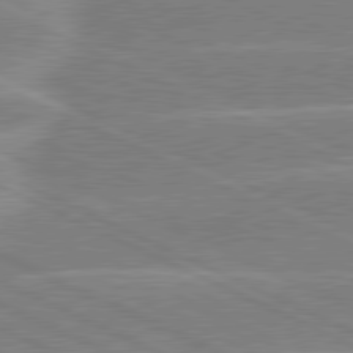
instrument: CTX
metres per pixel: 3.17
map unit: lApd
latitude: 80.8380
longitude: -126.2523
